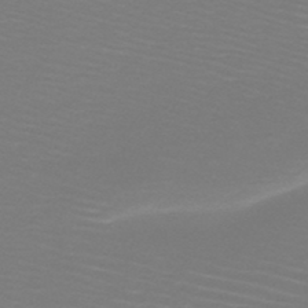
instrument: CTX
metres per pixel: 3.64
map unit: HNb
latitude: -46.7463
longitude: -45.1592
